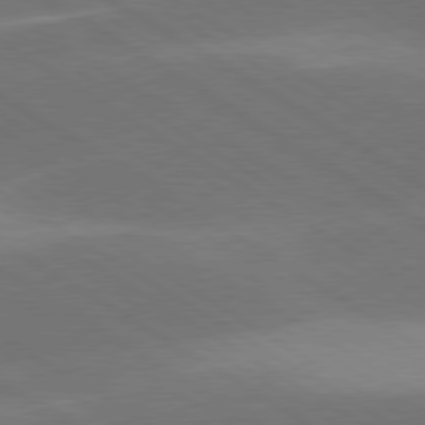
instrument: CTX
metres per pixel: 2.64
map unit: lApd
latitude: 78.6680
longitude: -51.5749
